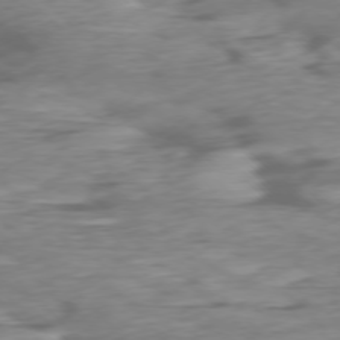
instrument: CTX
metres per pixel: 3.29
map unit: Ap
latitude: -76.7085
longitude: -78.3090
